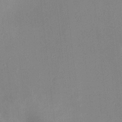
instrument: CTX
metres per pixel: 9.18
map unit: HNhu
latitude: 8.0444
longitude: 9.1809
